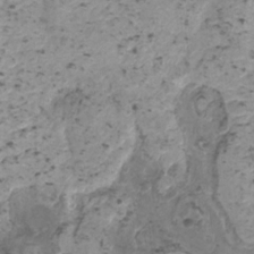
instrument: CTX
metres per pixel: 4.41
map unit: HNhu
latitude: 0.5545
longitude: 3.1431
